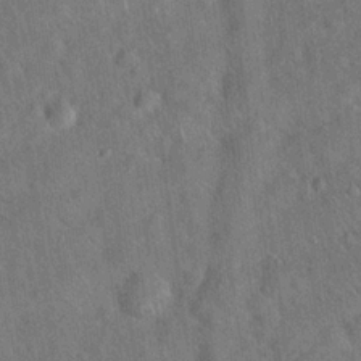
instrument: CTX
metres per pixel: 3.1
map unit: Hto
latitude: 19.9906
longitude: -53.4238
